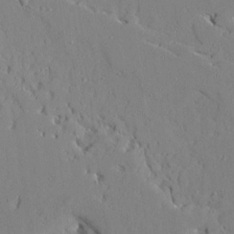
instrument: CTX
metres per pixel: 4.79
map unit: Aa
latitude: 9.1781
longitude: -135.1403
